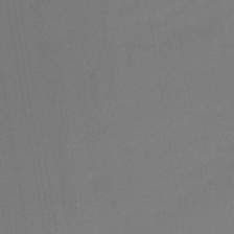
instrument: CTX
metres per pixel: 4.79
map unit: lHb
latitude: -42.8974
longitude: 73.8611
